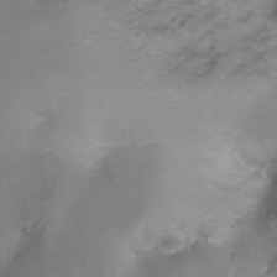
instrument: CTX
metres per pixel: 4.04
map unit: Ht
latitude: -16.8975
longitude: -49.1214
